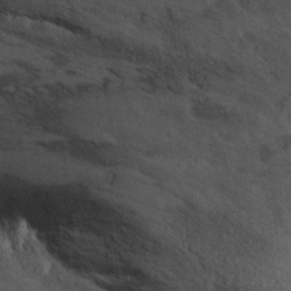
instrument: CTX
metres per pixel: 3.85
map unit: Ht
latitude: 9.0647
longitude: -36.7624
